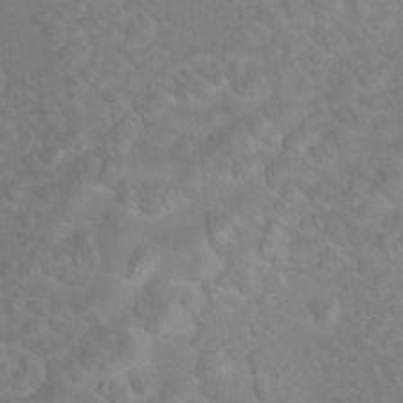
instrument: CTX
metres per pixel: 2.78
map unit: Hto
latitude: 8.4979
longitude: -30.1011
